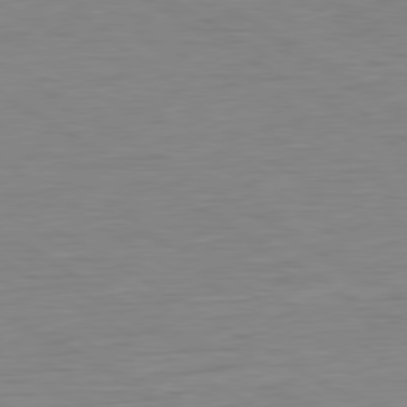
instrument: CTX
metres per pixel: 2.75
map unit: Ap
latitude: -80.8408
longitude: -79.4616
